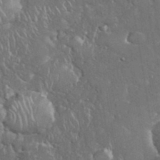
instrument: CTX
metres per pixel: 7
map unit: eHh
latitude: 36.8002
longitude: -61.8583
